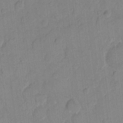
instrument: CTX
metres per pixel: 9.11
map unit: eHh
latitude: 10.0822
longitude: -65.3293
